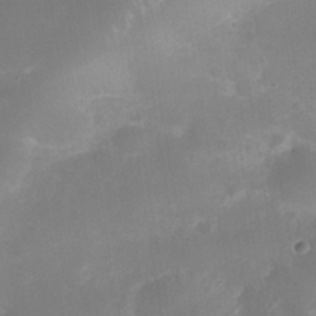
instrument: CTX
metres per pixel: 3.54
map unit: Nhe
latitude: -37.1809
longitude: -113.5749
